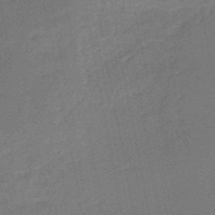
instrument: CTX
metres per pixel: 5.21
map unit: HNb
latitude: -51.1431
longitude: -40.5734
